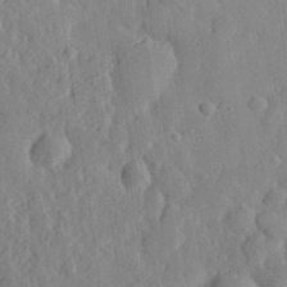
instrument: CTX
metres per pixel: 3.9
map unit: eHh
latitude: 27.8772
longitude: -76.9324
